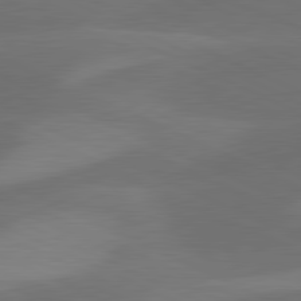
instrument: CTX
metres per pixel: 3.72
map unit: lApd
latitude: 81.2726
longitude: 125.9367
